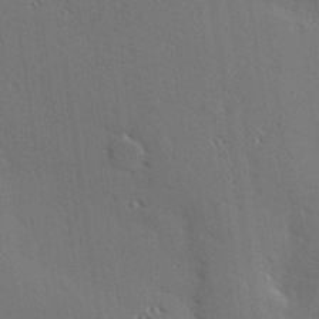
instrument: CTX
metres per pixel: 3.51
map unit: Hve
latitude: 25.9339
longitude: -91.8016
